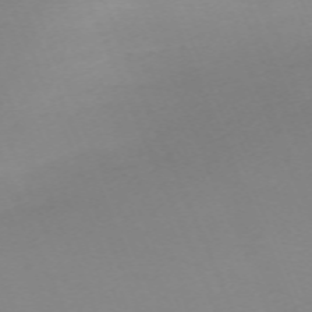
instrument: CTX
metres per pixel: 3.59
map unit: Nhu
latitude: -67.9367
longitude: 38.4629
